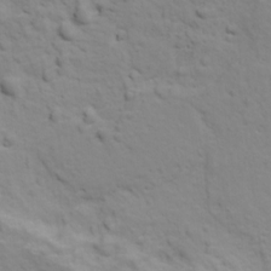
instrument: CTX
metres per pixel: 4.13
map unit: Ave
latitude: 18.5734
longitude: -132.9703
